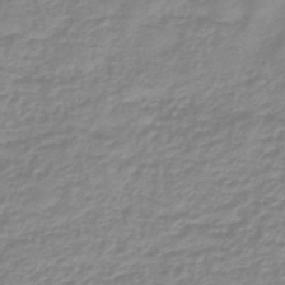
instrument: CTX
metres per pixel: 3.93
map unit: eHb
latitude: -45.4643
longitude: 83.1242
